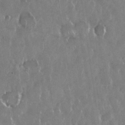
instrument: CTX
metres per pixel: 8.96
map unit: Nhu
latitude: 29.3670
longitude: -62.4034
